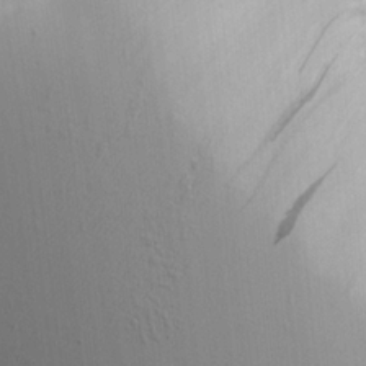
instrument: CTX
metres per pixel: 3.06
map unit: Aa
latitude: 17.4237
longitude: -126.1011
